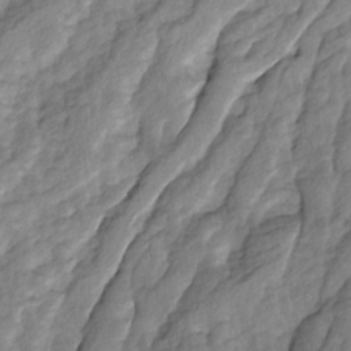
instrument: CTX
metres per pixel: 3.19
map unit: Ave
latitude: 14.6869
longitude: -136.1011
